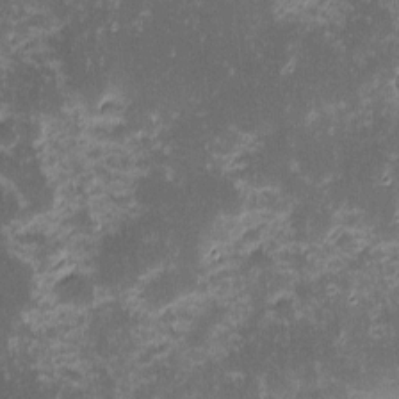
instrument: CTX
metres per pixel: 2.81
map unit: eHh
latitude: -1.5588
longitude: -86.2144
